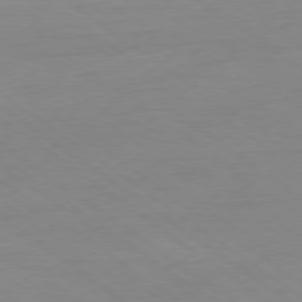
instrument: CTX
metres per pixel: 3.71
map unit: Hpe
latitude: -78.7463
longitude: -22.6868
